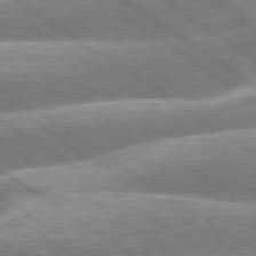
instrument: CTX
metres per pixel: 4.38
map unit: lApd
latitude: 79.7639
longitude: -159.3104
